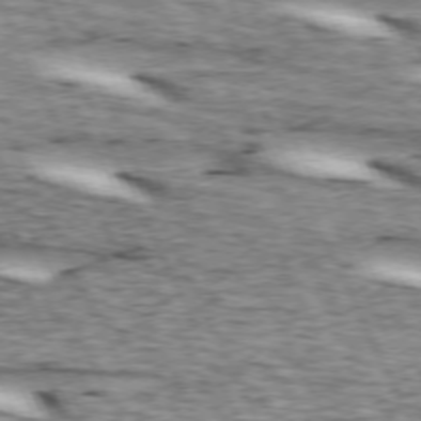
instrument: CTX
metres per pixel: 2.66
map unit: lApd
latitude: 73.1404
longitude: -54.7246
